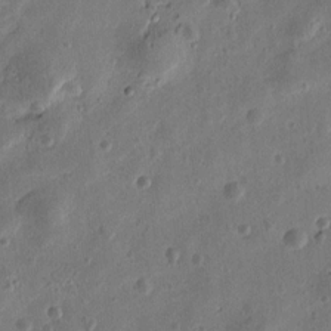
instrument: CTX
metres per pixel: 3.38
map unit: Htu
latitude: 0.0633
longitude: -177.8394
